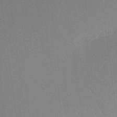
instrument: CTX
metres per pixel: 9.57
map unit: Aa
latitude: 19.5371
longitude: -140.5923
